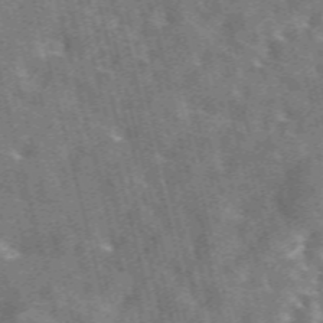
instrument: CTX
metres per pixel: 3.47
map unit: eAb
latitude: 44.3089
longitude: 111.3131
